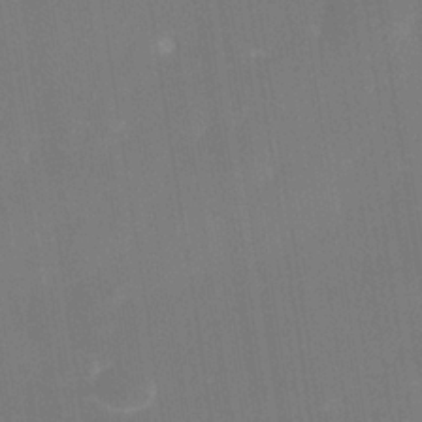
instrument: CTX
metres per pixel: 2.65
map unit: Nhe
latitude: -38.1984
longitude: -119.0269
